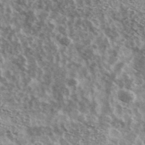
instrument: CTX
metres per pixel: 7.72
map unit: Ave
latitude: 38.6679
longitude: -108.3656
